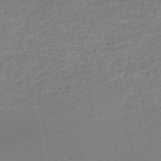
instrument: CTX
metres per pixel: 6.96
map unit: HNb
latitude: -48.9920
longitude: -39.7261
